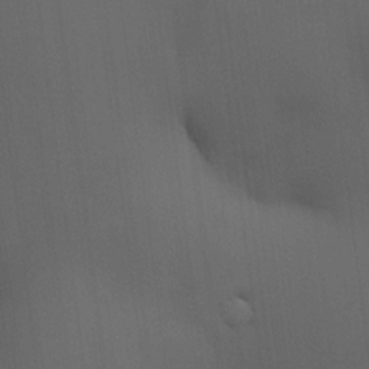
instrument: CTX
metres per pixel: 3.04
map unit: HNhu
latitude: 13.2537
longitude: 11.6344
